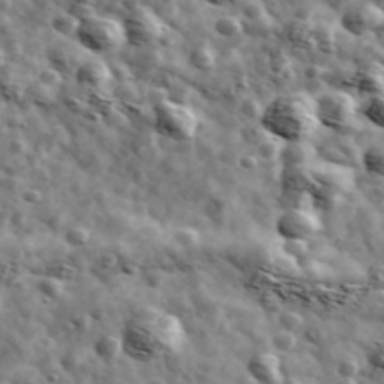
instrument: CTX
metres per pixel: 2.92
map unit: Ave
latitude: 42.5357
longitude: -107.4426
